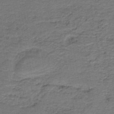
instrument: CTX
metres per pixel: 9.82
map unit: HNb
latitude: -43.4076
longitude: 51.2376
